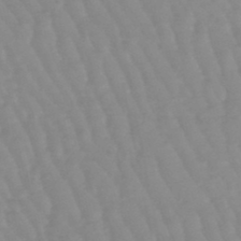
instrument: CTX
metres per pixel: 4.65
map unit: lHb
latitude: -48.3873
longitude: 77.4832
